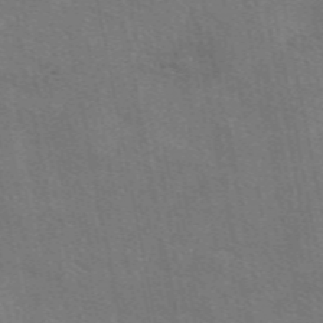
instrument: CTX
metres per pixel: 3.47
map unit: eAb
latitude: 51.3481
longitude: 115.1809
